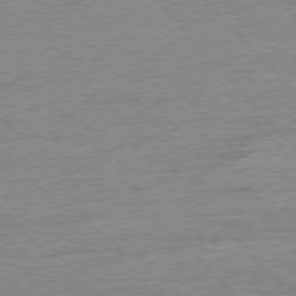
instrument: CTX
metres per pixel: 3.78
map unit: Ap
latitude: -77.4832
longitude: -96.2145
